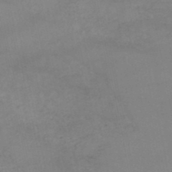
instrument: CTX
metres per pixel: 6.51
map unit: lHb
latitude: -44.9353
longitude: 76.9542
